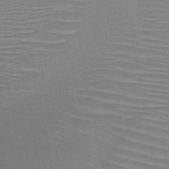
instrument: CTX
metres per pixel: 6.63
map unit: HNb
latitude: -46.1228
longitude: -42.5924
